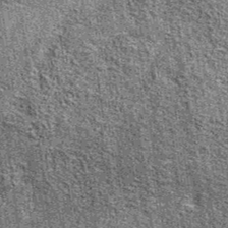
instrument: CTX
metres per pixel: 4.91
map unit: eAb
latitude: 37.2159
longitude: 107.7666
